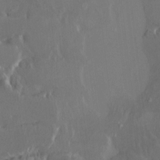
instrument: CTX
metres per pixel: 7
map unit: HNhu
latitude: 4.8758
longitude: 13.4077
